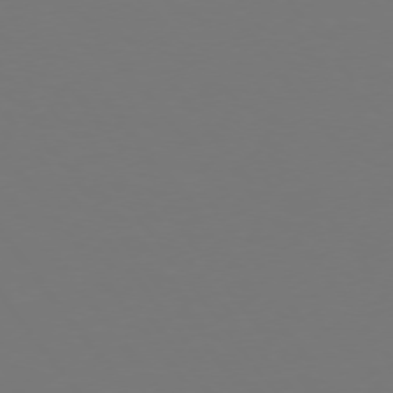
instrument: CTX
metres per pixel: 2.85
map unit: Hpe
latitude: 74.3278
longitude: -123.9528
